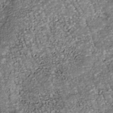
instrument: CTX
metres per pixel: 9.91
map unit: Nhu
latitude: -38.7274
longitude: -81.0647
